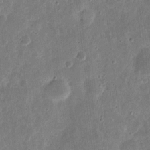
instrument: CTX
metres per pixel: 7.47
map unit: eHh
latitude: 11.2159
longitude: -73.2726
